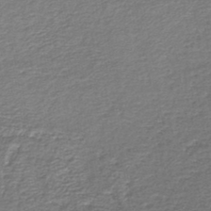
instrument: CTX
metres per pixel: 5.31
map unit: lHb
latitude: -44.4818
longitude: 59.3509
